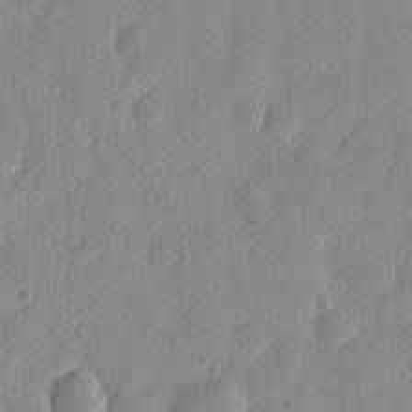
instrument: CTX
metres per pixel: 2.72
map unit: eHh
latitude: 7.7450
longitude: -71.7449
